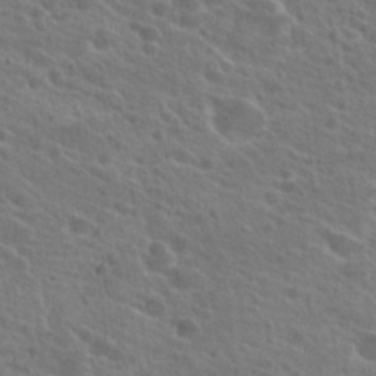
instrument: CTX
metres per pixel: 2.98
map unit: Hto
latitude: 23.5371
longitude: -39.1970
